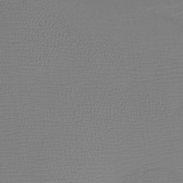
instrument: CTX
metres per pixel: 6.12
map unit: Htu
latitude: -13.0487
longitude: -49.1214
